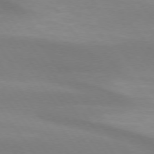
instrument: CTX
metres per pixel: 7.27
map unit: lApd
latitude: 74.1200
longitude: -49.6883
